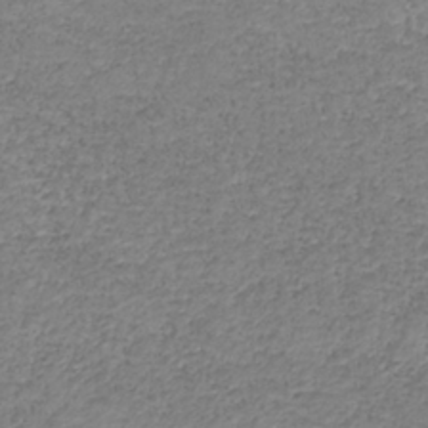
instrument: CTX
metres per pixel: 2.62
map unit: lHb
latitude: -36.1794
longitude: 72.9353
